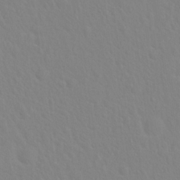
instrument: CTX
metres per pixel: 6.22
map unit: Hto
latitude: 18.4223
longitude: -39.7261
